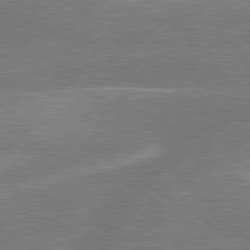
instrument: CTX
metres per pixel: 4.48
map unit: lApd
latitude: 79.6694
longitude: -145.8394
